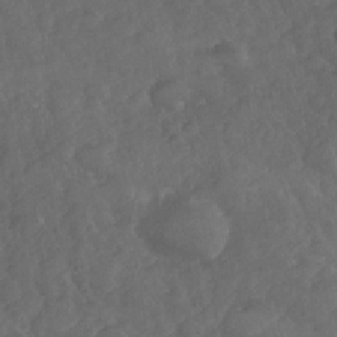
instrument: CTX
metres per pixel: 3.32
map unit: Nhe
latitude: -35.8611
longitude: -178.1956
